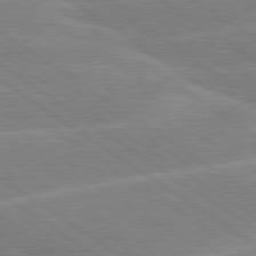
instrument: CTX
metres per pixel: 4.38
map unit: lApd
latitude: 79.5938
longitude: -130.3468
